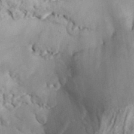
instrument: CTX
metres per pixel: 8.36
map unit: ANa
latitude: 41.4993
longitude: 51.7288
